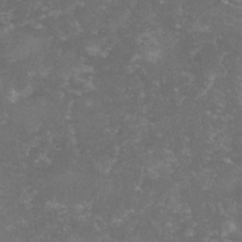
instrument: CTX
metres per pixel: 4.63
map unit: lHvf
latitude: -14.2740
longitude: -98.9891
